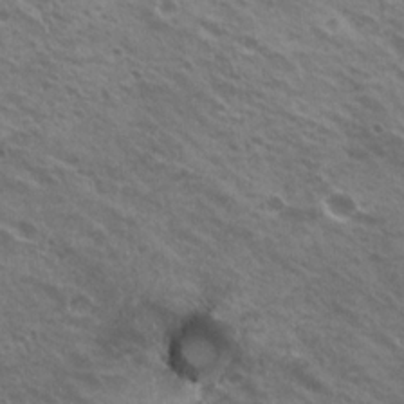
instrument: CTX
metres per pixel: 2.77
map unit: Hto
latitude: 21.2537
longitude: -31.7261
